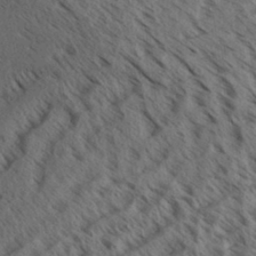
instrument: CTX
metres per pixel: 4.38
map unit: Aa
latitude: 32.6679
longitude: -138.6868
